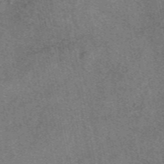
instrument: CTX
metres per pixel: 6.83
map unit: eAb
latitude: 48.5357
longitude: 109.8422
